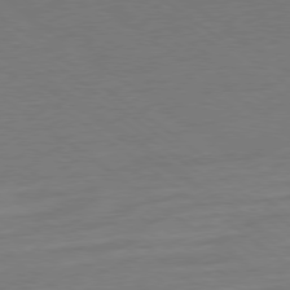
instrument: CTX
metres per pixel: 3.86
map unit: Ap
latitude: -79.3698
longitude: -98.3845
